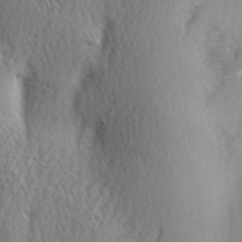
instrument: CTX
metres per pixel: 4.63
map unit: Ave
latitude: -6.2550
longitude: -120.0633
